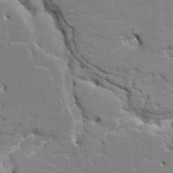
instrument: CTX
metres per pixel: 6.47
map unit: HNhu
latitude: 6.8569
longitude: -4.0255
